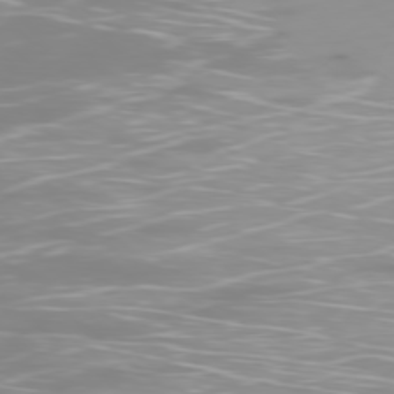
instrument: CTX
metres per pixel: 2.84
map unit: Ap
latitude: -78.6140
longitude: -64.3845
